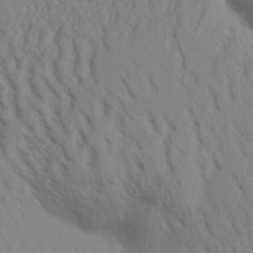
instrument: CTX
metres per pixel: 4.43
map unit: Aa
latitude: 30.7625
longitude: -140.2900
